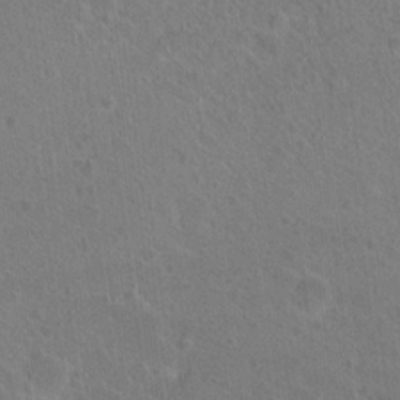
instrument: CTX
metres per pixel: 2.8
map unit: Hto
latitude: 18.0633
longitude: -39.9906
